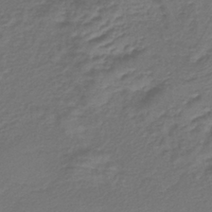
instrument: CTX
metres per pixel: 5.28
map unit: lHb
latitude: -39.7856
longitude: 75.0676
